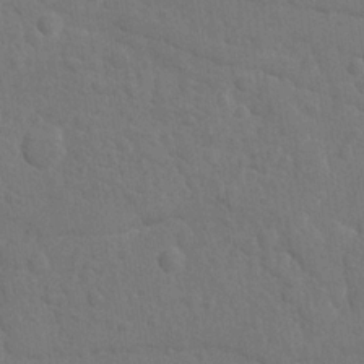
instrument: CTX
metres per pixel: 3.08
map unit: Ave
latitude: -8.3117
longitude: -120.2145
